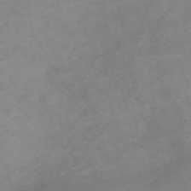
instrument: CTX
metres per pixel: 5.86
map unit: HNb
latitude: -54.9920
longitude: -45.6316
